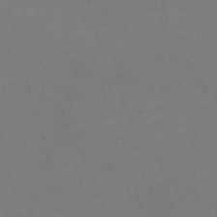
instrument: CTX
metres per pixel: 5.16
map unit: Nve
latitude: -58.6707
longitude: 58.4251
